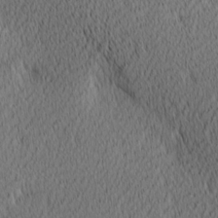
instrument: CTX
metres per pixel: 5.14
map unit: Ave
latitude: 11.6505
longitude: -107.5560
